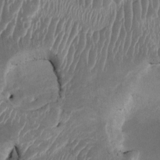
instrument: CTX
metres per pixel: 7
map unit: HNhu
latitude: 3.4804
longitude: -6.0444
